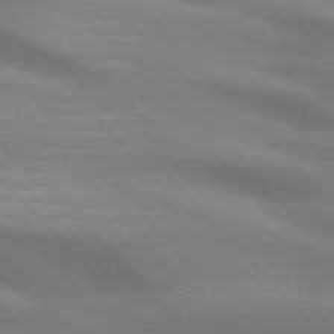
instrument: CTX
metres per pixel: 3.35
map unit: lApd
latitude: 75.2726
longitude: -61.4993
